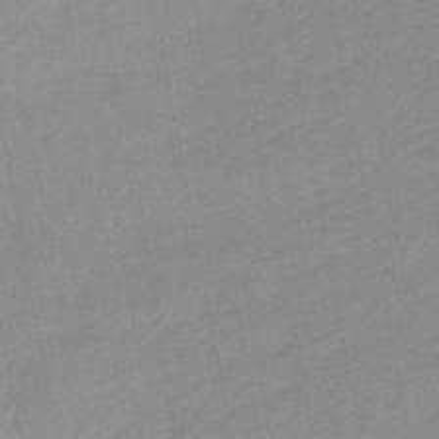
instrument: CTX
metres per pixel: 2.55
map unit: lHb
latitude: -48.0850
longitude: 76.8408
